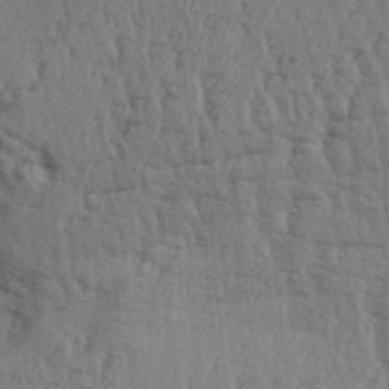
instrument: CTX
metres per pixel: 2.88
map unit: Aa
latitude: 32.6302
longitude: -135.3481
